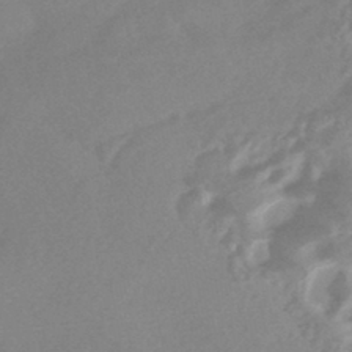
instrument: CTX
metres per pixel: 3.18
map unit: HNhu
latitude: -44.9542
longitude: 91.6722
